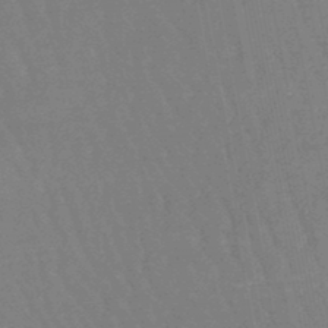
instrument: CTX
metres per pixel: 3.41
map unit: eHb
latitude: -46.4062
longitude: 80.3684
